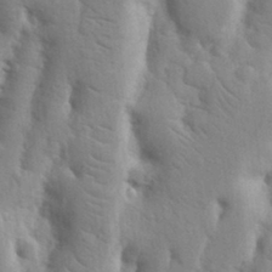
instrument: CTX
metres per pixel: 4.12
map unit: Nhu
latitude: 19.0080
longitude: -76.1389
